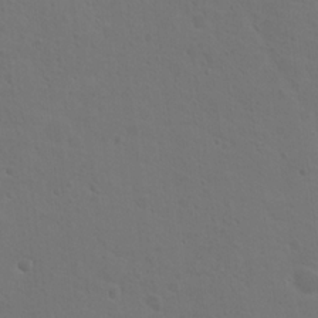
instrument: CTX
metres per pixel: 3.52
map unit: Nhu
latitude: 18.1011
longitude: -33.8205
